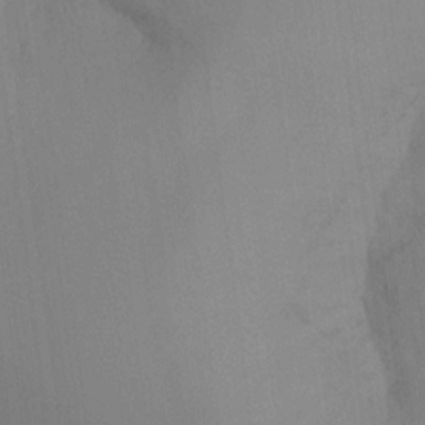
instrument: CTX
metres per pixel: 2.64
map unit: Ht
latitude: -17.2376
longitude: -47.3671
